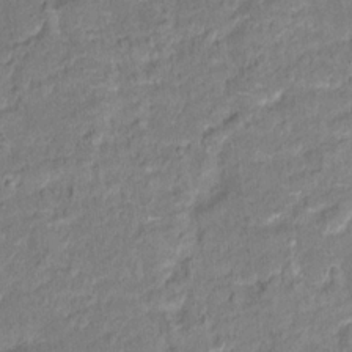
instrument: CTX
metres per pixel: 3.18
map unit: Hto
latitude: 14.7436
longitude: -39.2915
